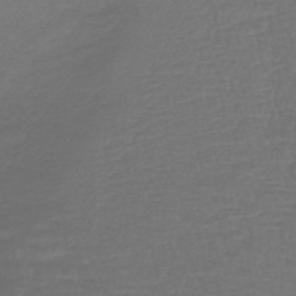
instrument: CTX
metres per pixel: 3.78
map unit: lHb
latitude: -42.9919
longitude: 65.1242
